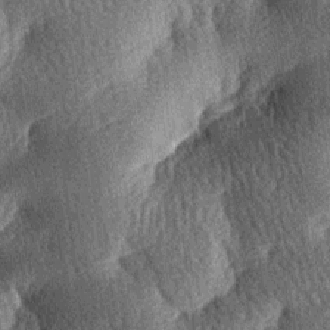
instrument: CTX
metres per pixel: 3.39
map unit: lAa
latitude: -7.6722
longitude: -127.5560
